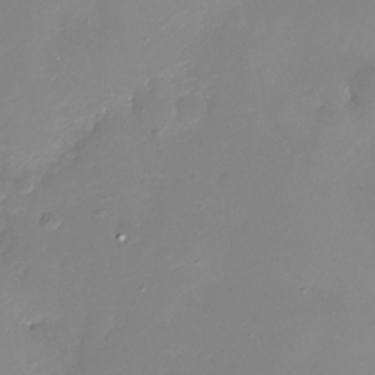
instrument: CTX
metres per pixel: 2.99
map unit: Nhe
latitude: -33.5022
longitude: -88.6869
